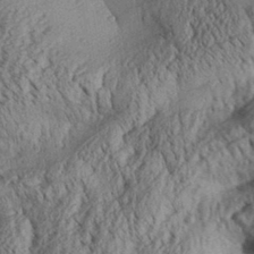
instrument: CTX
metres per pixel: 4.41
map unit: Aa
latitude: 30.8002
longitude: -137.3104
